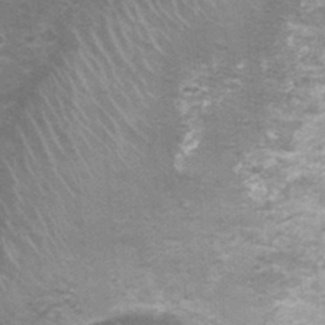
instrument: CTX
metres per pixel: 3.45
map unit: Nhu
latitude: 1.6505
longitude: -17.6693
